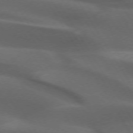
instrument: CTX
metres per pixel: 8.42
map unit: lApd
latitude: 72.8947
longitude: -52.1578
